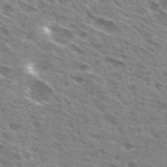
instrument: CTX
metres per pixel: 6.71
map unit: Hto
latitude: 28.5923
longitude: -44.5546
